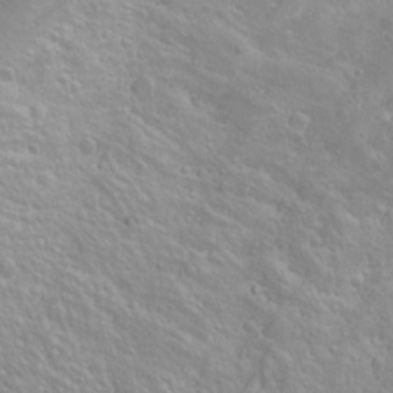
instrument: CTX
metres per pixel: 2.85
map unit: Htu
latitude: -4.1983
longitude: -87.8394
